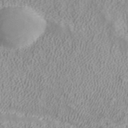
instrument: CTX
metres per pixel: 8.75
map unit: ANa
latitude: 40.1199
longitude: 23.8423
